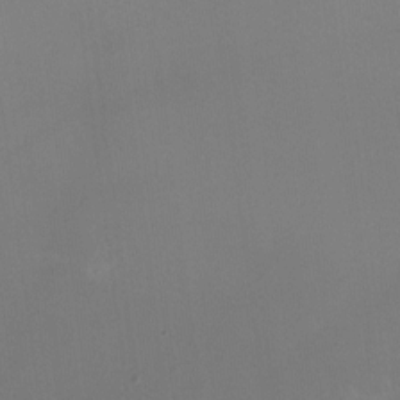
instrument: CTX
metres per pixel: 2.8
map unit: HNhu
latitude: -2.1605
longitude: -7.4615
